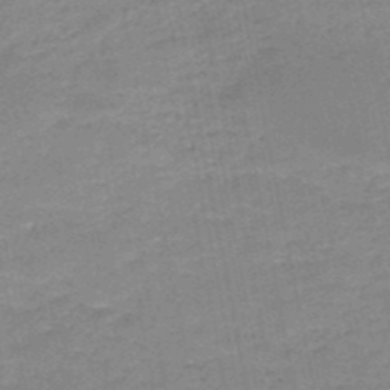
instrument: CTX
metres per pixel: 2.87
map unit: HNb
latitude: -50.1039
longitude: -40.7624
